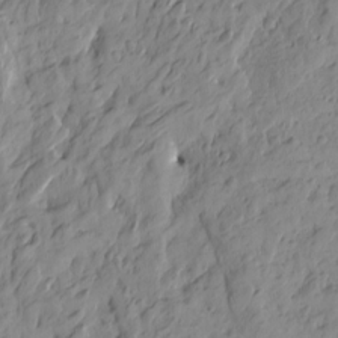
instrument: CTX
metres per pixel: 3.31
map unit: Htu
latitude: -1.2943
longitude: -174.9703
